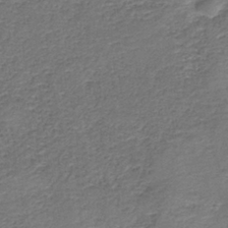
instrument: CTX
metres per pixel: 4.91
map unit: HNb
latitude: -36.4062
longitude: 51.1809
